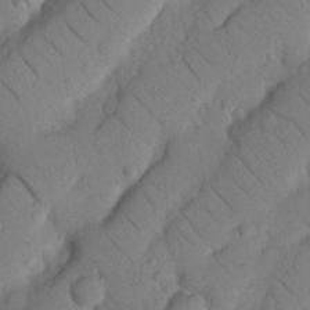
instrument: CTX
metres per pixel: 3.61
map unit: Nhu
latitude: 22.4790
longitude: -74.6491
